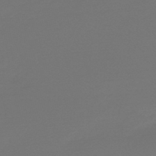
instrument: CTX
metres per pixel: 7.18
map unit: eHb
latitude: -47.3509
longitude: 87.8989
